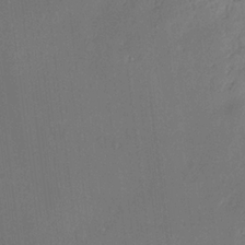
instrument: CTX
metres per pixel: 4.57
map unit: Nve
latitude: -7.3320
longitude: 174.3117
